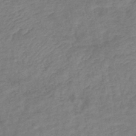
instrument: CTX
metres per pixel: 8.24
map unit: lHb
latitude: -41.3321
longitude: 76.9920
